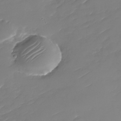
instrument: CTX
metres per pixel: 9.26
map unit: Nhu
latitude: -30.5196
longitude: -72.7436
